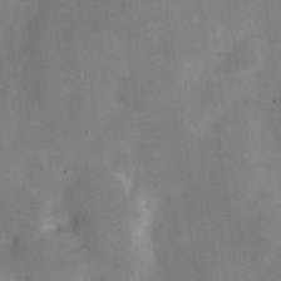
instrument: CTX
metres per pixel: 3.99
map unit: Nve
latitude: -24.8030
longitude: 105.5588
